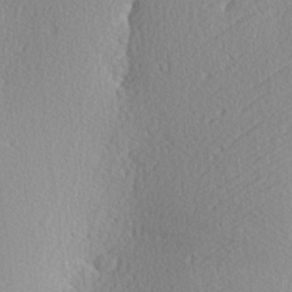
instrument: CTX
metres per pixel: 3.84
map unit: Hve
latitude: 2.3656
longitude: -123.4615
